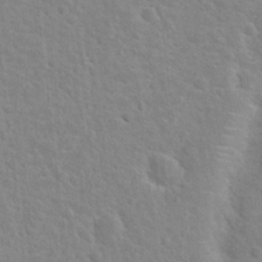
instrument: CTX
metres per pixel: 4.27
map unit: Hto
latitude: 21.8395
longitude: -47.4994
